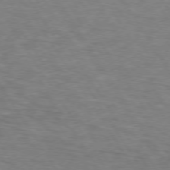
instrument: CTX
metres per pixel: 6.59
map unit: lApd
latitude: 74.2145
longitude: -74.1011
